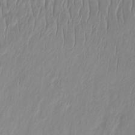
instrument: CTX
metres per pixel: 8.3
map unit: Htu
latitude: -14.7841
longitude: -44.8758
